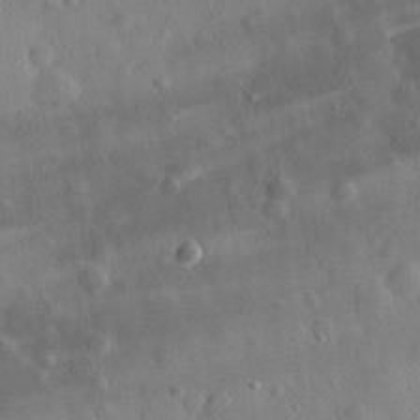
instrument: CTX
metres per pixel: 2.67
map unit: eHh
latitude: 29.0647
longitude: -77.8583
